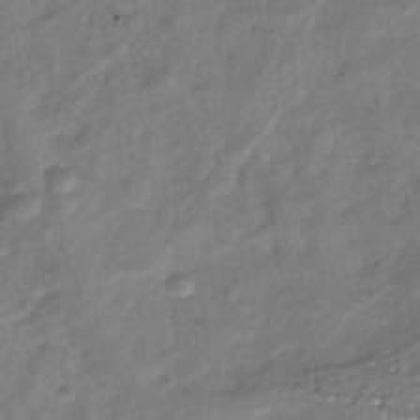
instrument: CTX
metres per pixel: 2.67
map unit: Nhu
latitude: -39.4644
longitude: -80.9703
